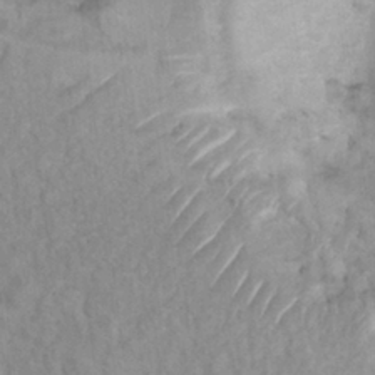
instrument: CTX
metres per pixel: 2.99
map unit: Hto
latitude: 7.7639
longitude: -34.4979
